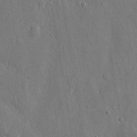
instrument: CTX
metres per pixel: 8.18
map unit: eHh
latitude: 11.5749
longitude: -69.8772
